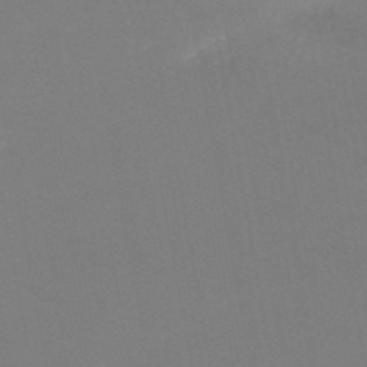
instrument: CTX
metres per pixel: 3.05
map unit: HNb
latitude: -50.1039
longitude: -50.7246
